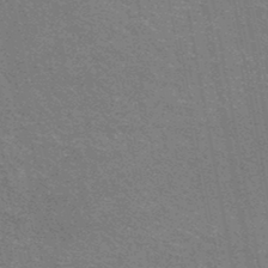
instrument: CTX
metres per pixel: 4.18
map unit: HNhu
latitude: -47.7099
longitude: 99.7289
